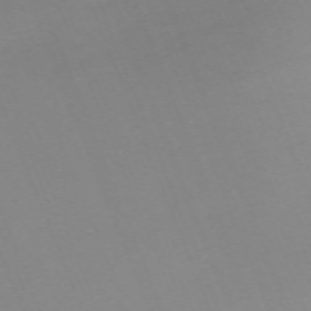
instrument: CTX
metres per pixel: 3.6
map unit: Nhu
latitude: -67.5777
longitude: 37.9745
